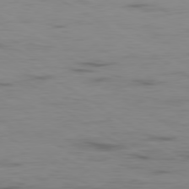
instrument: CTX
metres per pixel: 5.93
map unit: Ap
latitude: -80.0094
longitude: -102.8947
